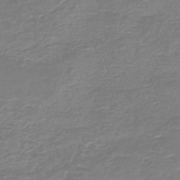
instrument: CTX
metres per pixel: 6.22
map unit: HNb
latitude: -46.9352
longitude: 52.3684
